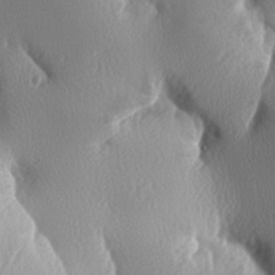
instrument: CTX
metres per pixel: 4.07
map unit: lAa
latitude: -8.4440
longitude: -128.4979
